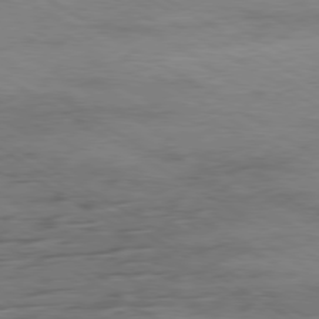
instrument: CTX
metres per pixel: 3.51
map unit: Ap
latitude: -80.0094
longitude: -52.3845
